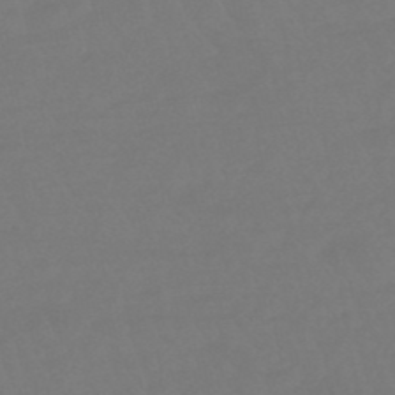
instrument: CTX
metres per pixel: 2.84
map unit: eHb
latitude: -48.8030
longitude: 85.9745
